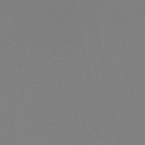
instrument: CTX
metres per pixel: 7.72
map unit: lHb
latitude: -46.8597
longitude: 57.4076
